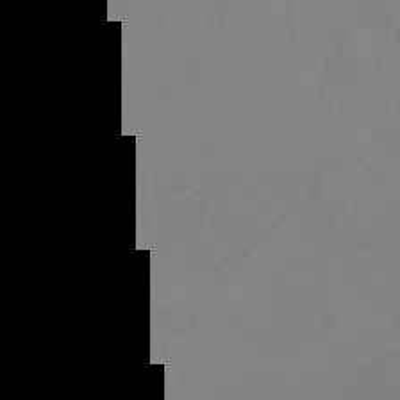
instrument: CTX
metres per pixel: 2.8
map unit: Ht
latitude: -9.6533
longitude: -34.5923
